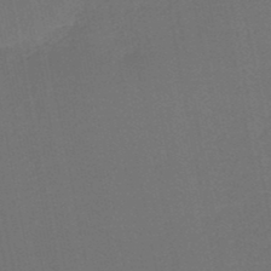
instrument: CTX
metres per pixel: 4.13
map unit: HNb
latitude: -47.5021
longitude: 58.1794
